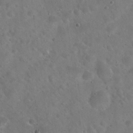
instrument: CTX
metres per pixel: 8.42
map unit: Hto
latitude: 22.2900
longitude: -54.8002
